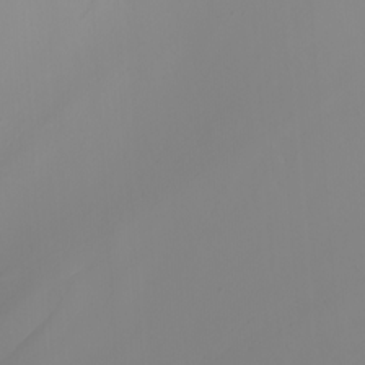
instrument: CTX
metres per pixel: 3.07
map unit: Nhu
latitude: -5.0864
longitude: -91.8205
